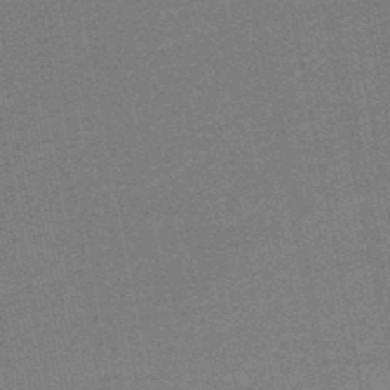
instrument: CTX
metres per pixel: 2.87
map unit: HNb
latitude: -49.0298
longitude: -45.3670
